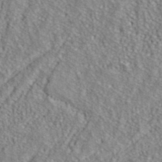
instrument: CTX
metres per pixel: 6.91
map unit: ANa
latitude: 39.9906
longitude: 24.2739
